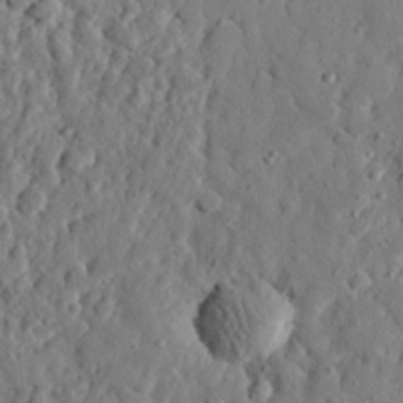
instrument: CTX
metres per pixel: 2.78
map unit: eHh
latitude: 27.0270
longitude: -77.5182
